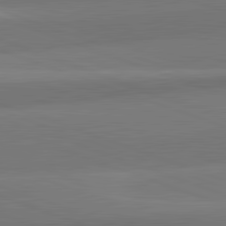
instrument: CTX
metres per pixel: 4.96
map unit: lApd
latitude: 82.3845
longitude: 152.2550
